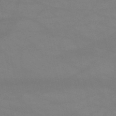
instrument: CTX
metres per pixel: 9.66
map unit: HNb
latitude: -51.8989
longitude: -41.6882
